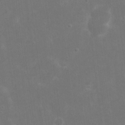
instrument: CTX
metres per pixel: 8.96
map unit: eHh
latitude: 17.4804
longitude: -72.5357
